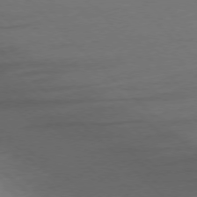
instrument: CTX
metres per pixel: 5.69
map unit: Ap
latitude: -77.6533
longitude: -69.0459
